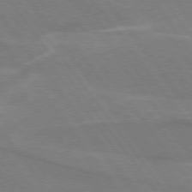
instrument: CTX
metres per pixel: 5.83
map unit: lApd
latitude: 74.9325
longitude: -67.4048
